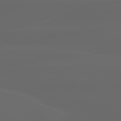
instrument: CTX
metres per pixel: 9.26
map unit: lApd
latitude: 80.3656
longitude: -117.0836
